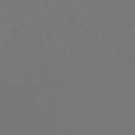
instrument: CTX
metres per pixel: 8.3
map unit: HNb
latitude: -46.9352
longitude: 56.8030
